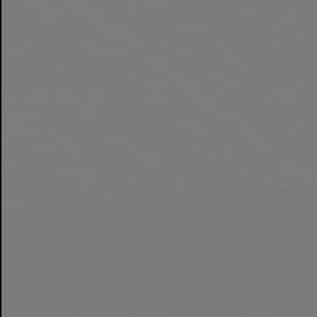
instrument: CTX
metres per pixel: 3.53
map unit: Hpe
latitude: 78.4979
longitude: 174.0094
